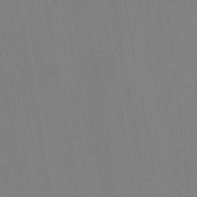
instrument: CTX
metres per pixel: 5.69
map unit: HNhu
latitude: 6.1200
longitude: 4.7085
